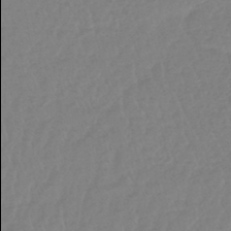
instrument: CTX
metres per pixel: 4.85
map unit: lHb
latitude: -44.6141
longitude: 78.0094
